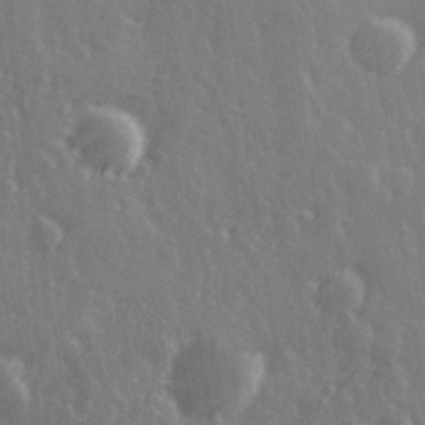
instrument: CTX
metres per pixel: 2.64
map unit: Hve
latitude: 27.3293
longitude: 146.8030
